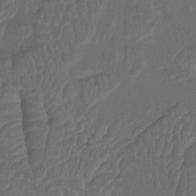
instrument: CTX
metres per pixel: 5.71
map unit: Ht
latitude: -12.1984
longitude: -44.0633
